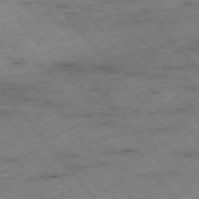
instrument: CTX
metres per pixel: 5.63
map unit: Hpe
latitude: -76.3495
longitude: -10.2901
